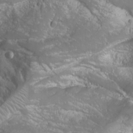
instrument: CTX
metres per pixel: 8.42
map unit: Nhu
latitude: -9.6722
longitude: -69.5560
